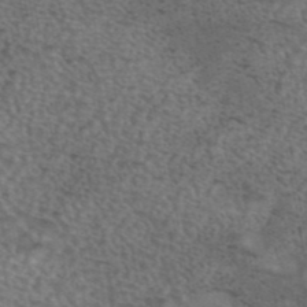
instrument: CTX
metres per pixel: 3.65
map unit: eAb
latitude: 43.5749
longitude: 103.4077
